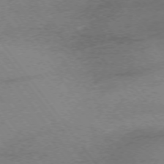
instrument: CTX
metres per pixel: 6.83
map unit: Ap
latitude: -75.6155
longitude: -71.8016
